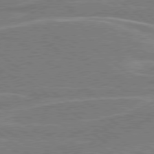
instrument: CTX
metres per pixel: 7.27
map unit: Hpe
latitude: 78.7624
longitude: -129.9717
